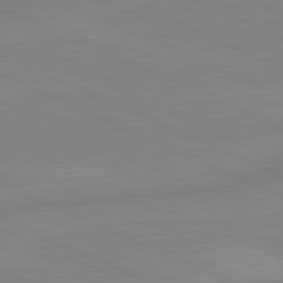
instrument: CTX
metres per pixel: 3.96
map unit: lApd
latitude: 81.5749
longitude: -173.4615
